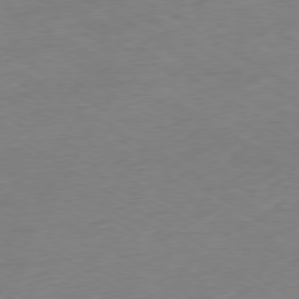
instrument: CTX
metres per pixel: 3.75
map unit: Ap
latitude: -78.7085
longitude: -57.6504
